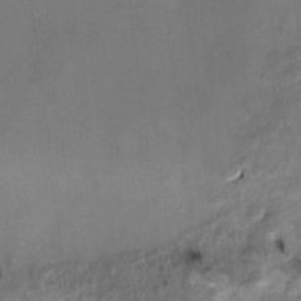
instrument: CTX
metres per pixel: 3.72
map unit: HNhu
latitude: 3.4993
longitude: 8.5574
